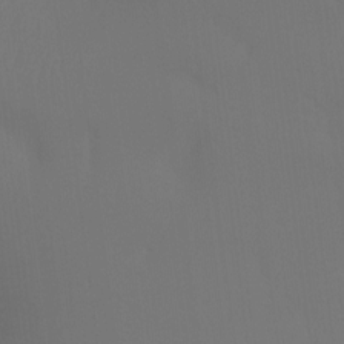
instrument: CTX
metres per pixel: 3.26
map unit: Ht
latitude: -7.8422
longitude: -30.6302
